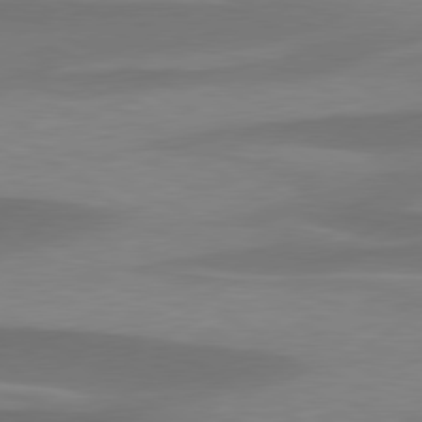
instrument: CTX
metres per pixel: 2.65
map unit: lApd
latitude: 79.4994
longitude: -94.6302
